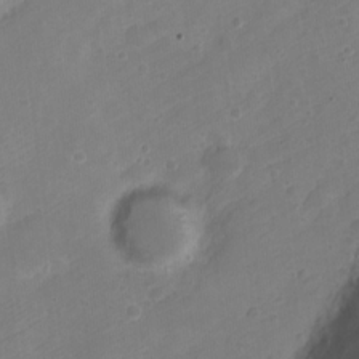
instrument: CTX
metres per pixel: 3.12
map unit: Nve
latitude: -21.3131
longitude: 106.5196
